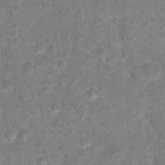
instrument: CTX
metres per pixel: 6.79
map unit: Hto
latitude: 17.1025
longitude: -41.6693
